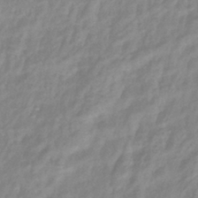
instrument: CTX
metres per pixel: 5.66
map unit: eHb
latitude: -40.0472
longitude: 81.2187
